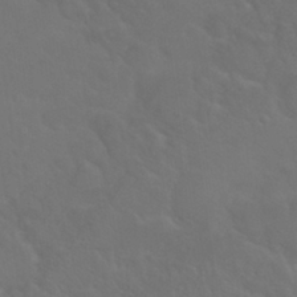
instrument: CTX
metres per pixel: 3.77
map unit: Nhu
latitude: 29.3859
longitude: -52.3656
